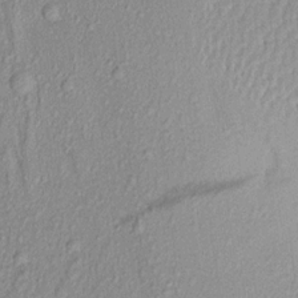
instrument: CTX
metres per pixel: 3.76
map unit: Aa
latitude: 17.5371
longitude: -146.9892
